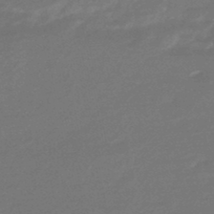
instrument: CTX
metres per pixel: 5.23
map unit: HNhu
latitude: -45.8611
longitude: 90.3307
